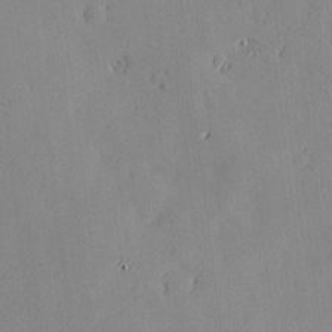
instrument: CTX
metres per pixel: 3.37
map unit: Nve
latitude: -8.5574
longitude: 173.5588
